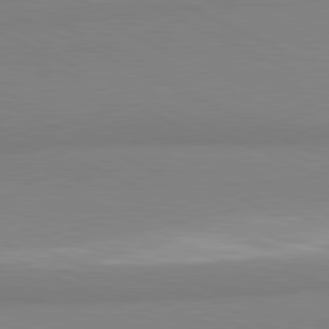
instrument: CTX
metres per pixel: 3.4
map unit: lApd
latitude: 81.1970
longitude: 178.5762
